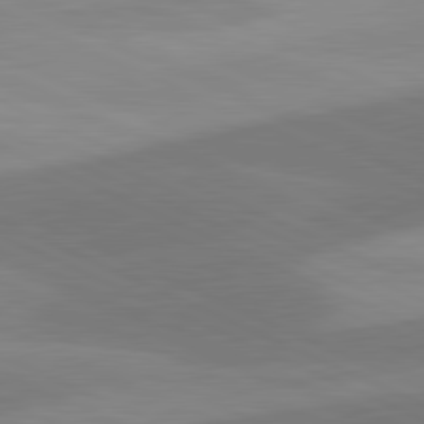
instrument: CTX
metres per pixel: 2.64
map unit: lApd
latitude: 81.4237
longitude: 125.8233
